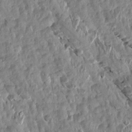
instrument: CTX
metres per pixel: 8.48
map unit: Aa
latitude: 15.6316
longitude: -146.2523
